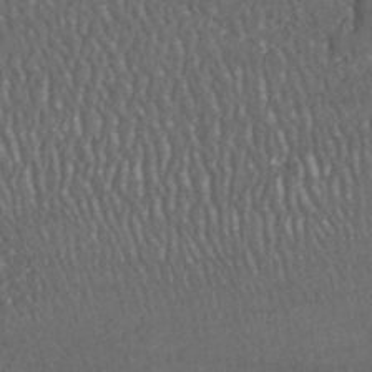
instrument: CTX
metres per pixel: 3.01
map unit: HNhu
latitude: -45.9745
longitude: 104.9730
